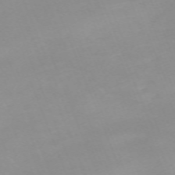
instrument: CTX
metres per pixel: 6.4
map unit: Nhu
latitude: -67.7855
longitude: 37.9367
